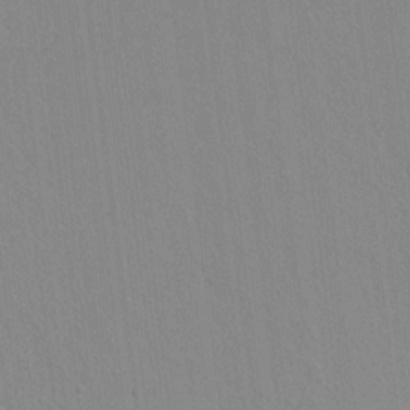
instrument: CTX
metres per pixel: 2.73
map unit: lAvf
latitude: 8.1956
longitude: 167.5399
